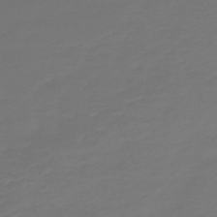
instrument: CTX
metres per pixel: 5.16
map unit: HNb
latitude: -47.1809
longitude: 54.1795
